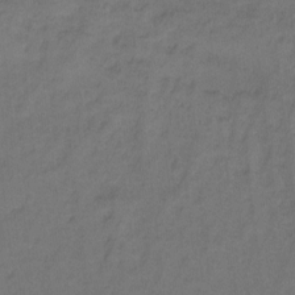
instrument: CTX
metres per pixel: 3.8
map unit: Hto
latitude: -2.3873
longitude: -34.2900
